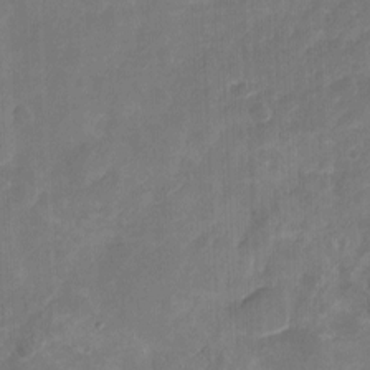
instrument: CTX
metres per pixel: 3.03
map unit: Nhu
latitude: -16.8975
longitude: -57.9528
